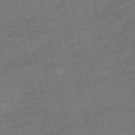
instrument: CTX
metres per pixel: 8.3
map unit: HNb
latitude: -52.0472
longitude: -40.5734
